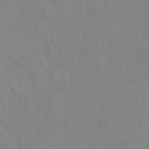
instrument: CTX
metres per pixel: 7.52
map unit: Hto
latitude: 13.7639
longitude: -57.7260
